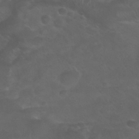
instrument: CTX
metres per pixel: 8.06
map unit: Nhu
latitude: 24.8946
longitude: -53.0459
